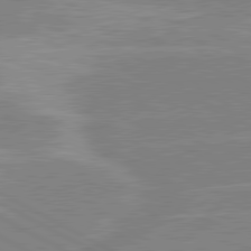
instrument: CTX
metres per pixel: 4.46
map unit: lApd
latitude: 80.7813
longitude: -124.1200
